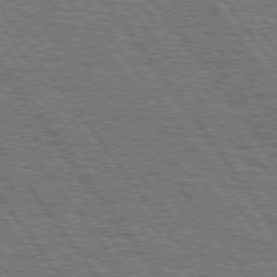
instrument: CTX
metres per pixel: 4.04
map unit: Hpe
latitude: 75.3860
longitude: -152.2523
